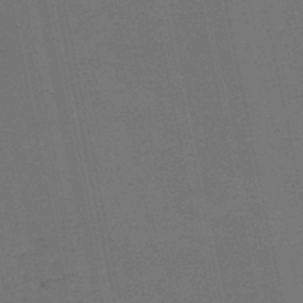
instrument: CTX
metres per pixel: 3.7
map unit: HNb
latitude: -48.3684
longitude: 58.7085
